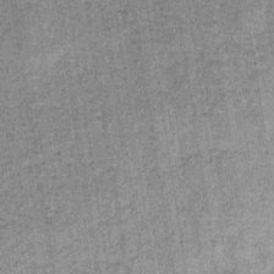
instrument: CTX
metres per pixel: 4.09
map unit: lHb
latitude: -36.7274
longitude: 64.0094
